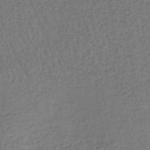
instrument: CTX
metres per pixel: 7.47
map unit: lHb
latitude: -38.5196
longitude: 60.1984
